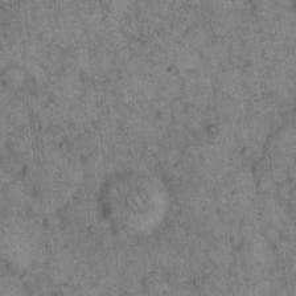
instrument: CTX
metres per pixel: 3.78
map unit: eHh
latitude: 15.8206
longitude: -65.7072
